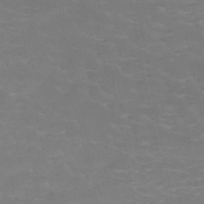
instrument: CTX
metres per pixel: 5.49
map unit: HNb
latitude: -49.1998
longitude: -46.8758
